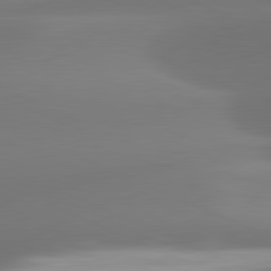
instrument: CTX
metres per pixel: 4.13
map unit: lApd
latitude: 81.5938
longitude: -160.4601
